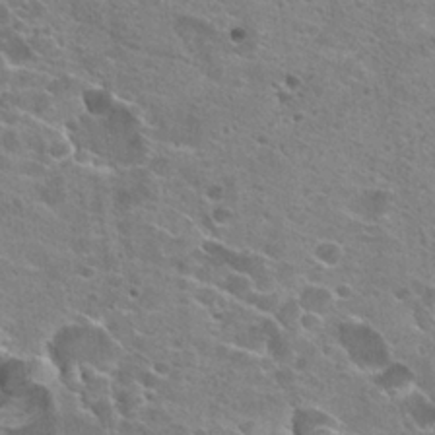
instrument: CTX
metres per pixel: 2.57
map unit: Hto
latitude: 23.5371
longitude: -42.6302
